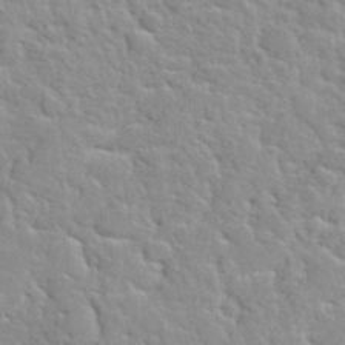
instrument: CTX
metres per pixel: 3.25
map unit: Hto
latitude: 35.5182
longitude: -51.7827
